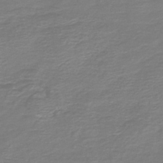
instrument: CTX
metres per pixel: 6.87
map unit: HNb
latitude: -46.9541
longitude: 53.2942
